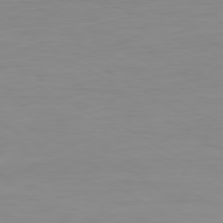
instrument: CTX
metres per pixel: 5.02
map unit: Ap
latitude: -79.6344
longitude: -77.6694
